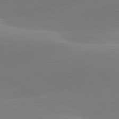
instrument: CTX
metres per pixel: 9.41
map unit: lApd
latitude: 79.9339
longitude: -95.0648
